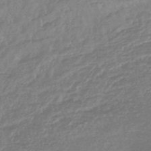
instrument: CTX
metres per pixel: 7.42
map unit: lHb
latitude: -44.7652
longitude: 79.7666
